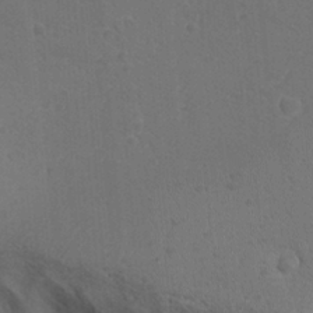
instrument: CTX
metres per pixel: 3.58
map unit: lAvf
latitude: -10.1228
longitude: -120.7058
